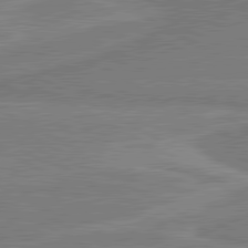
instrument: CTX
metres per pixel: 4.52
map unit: lApd
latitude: 80.7624
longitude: 168.3873
